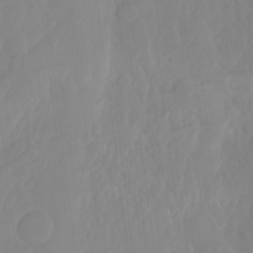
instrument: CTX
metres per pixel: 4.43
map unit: Ht
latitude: -15.1809
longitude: -54.9514
